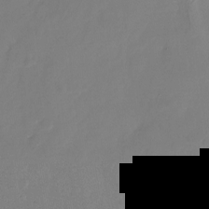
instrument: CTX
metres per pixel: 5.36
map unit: Nhu
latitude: -23.0487
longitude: -73.0459
